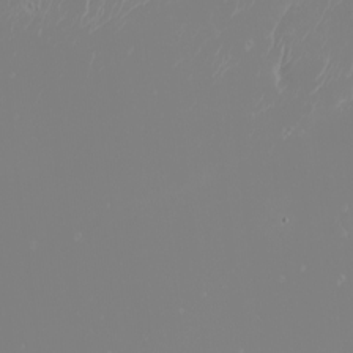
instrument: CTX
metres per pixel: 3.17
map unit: Nhu
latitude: -6.1417
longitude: -89.0648
